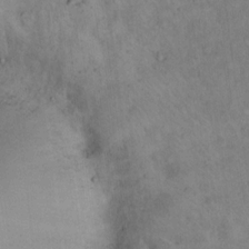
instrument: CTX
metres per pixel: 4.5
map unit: Hto
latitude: 15.7639
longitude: -61.7071
